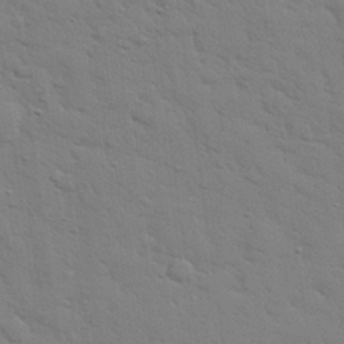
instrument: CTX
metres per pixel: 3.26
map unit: eHh
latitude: 28.1767
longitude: -75.1403
